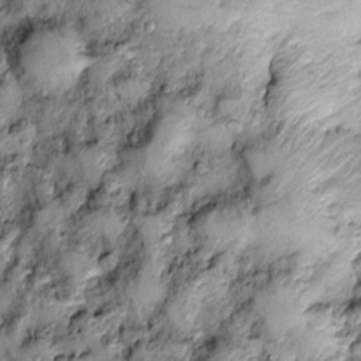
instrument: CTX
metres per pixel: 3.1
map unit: Htu
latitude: -4.1039
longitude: 159.0108
